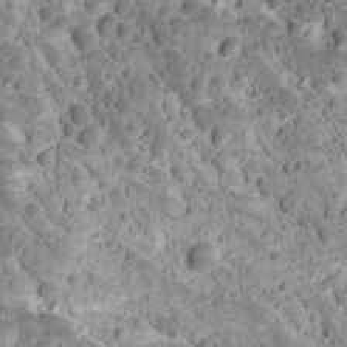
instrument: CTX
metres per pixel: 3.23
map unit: Ave
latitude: 11.6883
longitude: -105.5183
